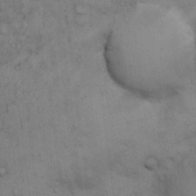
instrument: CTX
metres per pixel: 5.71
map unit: Hto
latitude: 12.5735
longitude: -60.5168
